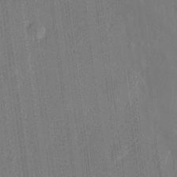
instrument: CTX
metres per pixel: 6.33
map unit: lHvf
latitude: 22.6679
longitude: 144.7463
